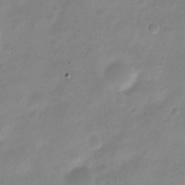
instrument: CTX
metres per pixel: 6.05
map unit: Nve
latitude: -23.4266
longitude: 105.9178
